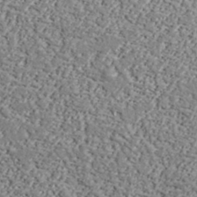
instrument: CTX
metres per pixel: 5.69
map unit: lHvf
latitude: 37.7828
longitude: -91.5749
